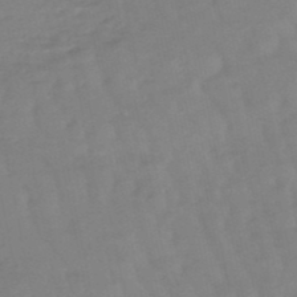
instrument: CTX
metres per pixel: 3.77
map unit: eHb
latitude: -49.0487
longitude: 77.1242
